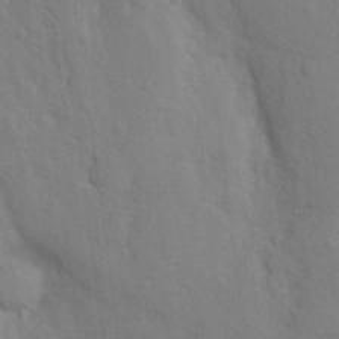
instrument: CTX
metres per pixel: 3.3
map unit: Nhu
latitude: 13.6127
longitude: -28.4790
